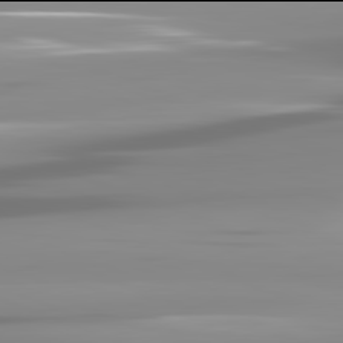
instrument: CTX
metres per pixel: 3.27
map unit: lApd
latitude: 81.9906
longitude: -139.3859
